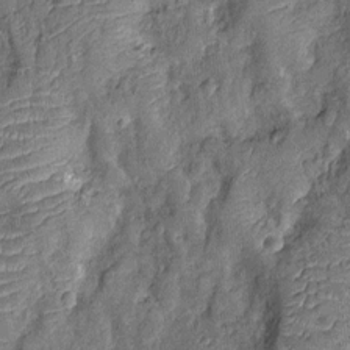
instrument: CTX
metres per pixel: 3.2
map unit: Nhu
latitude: -12.1417
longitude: -22.8569
